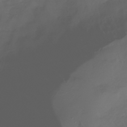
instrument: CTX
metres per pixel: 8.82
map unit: Nhe
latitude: -32.5574
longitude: -93.4237
